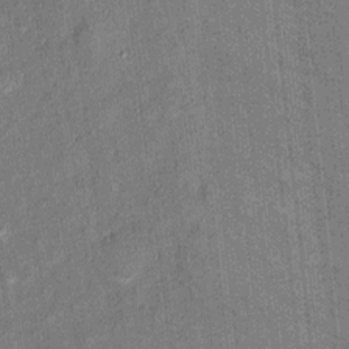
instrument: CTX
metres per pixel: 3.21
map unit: eHh
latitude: 4.8947
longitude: -74.5357
